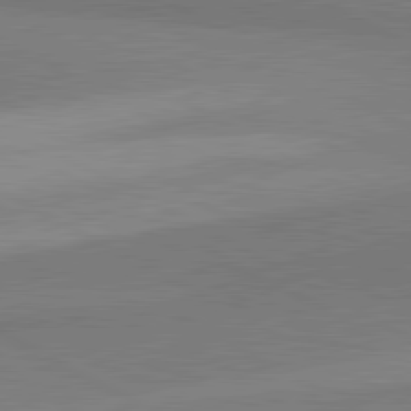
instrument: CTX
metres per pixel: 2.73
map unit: lApd
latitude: 81.1025
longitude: 158.8030
